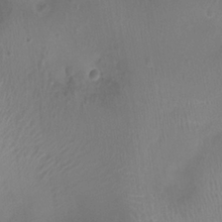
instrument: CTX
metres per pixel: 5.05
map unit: Ht
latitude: -3.9178
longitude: -18.2522
